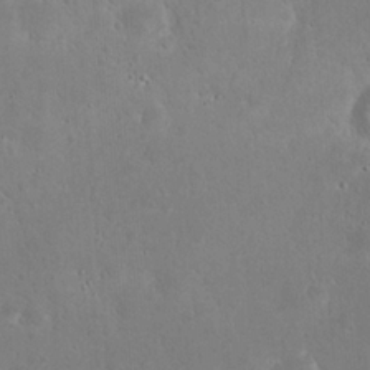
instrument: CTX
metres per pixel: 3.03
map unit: eHh
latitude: 22.6490
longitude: -58.2712
